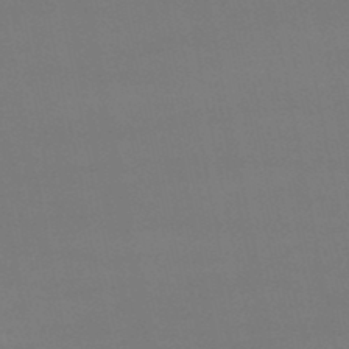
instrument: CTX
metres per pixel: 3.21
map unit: lHb
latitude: -48.3496
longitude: 62.5951
